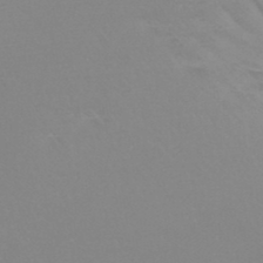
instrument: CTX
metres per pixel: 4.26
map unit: HNb
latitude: -45.6911
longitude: -42.3656
